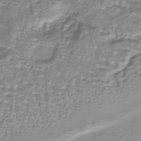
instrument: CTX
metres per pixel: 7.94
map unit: HNb
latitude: -36.0283
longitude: 58.0472
